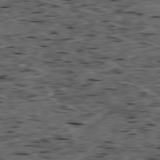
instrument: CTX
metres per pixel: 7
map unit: Ap
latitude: -79.4454
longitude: -91.0458
